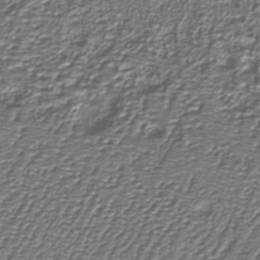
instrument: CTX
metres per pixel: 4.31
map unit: eAb
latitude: -39.4455
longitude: 51.3321
